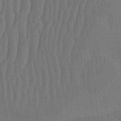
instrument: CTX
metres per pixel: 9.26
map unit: eHh
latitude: -2.7274
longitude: 14.4818
